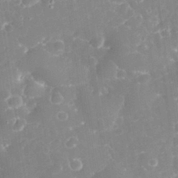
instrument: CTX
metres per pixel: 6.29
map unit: eHh
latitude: 32.4034
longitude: -59.9339
